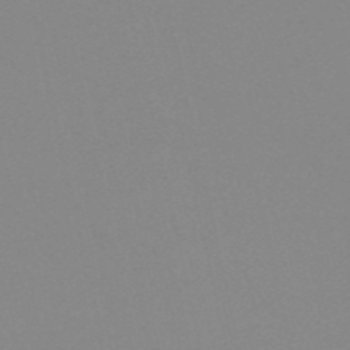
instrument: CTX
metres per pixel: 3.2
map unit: eHh
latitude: -53.3131
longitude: -24.8191
